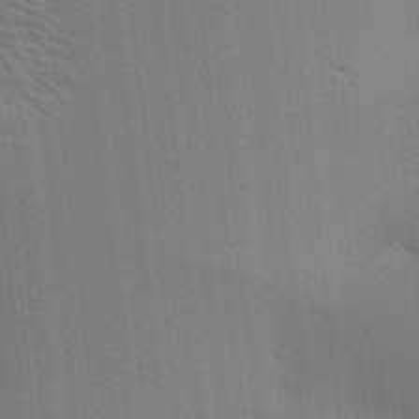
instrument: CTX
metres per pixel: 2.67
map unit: lAa
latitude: 20.1200
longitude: -139.2915
